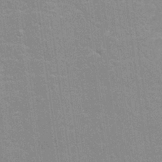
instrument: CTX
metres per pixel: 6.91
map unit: Nhu
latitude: 27.3671
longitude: -64.0822
